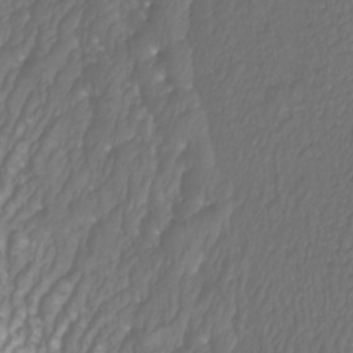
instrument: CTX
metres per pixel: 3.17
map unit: Htu
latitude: -10.9164
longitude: -73.6694
